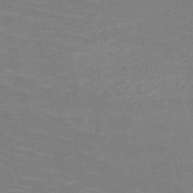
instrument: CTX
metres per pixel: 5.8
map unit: HNb
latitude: -49.8989
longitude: -50.2144
